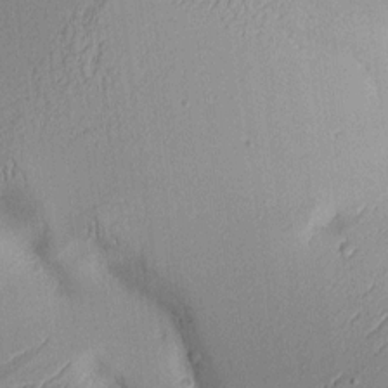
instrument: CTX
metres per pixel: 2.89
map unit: Aa
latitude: 9.9150
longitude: -128.1578
